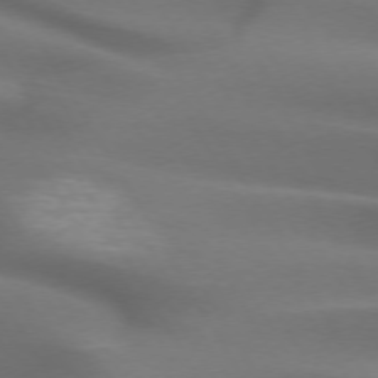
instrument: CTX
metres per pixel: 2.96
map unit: lApd
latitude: 72.9136
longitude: -52.2523
